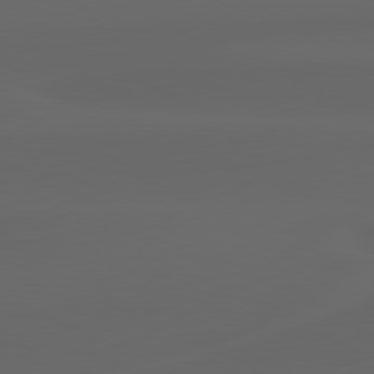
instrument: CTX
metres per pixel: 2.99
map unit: lApd
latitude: 80.3845
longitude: -117.5371
